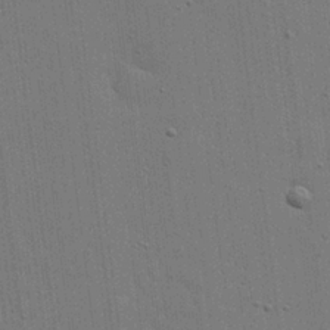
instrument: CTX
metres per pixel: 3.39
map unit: lHvf
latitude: 18.7057
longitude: -113.8583
